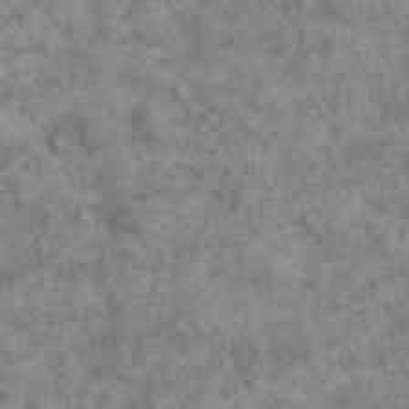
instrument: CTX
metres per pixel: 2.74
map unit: eHh
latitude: 17.6694
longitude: -62.1956
